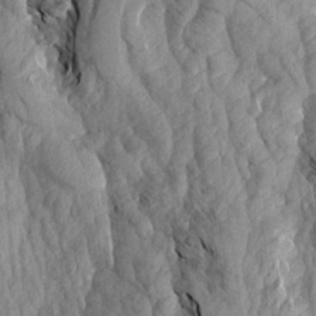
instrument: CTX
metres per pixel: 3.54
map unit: Aa
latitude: 18.8758
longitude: -145.7072
